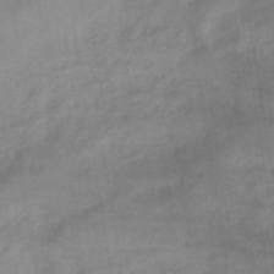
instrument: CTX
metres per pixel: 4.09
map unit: eHb
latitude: -45.4077
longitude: 84.9541
